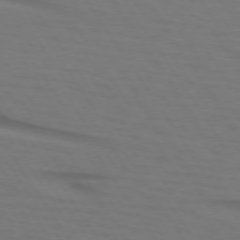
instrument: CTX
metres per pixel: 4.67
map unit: lApd
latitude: 73.2348
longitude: -75.8772
